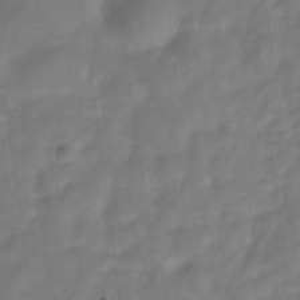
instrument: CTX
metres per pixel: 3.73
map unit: Hve
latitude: -32.5196
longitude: 92.5574
